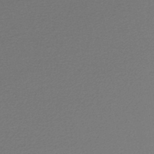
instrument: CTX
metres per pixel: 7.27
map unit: lHb
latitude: -45.1053
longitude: 74.9353
